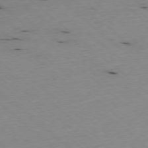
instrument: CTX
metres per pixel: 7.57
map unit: Hpe
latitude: -78.1416
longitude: 14.6708
